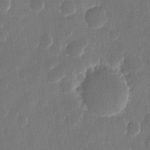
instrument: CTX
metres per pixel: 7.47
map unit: eHh
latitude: 10.5735
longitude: -70.8380
